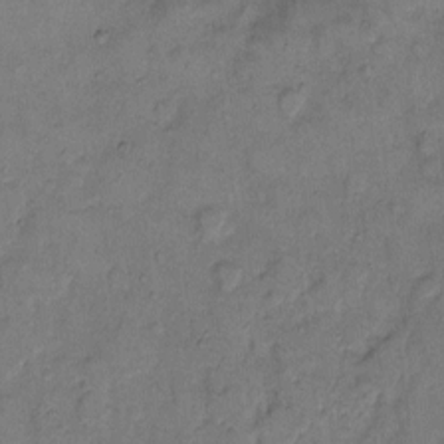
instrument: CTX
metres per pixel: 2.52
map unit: Hto
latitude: 8.9892
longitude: -61.9906
